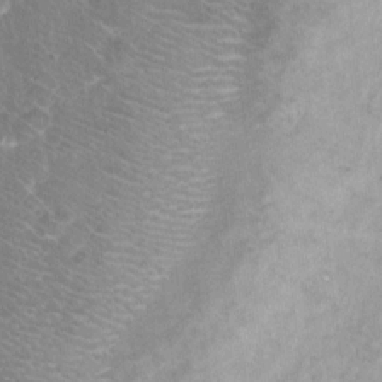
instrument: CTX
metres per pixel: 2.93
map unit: Nhu
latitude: 2.4601
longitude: -14.5735
